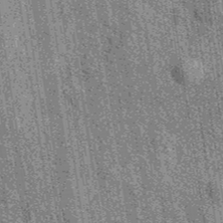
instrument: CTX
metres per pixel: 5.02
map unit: eAb
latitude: 39.0458
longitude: 107.3321
